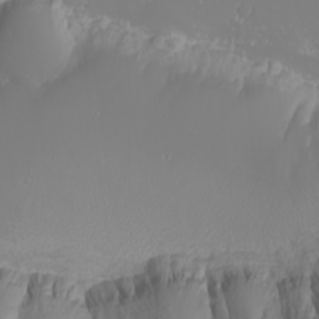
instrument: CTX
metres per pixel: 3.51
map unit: Nhu
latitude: -6.1605
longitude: -88.9703
